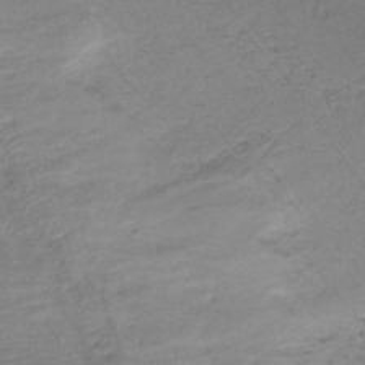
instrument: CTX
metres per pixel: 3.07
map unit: HNhu
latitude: -43.5210
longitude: 103.2754
